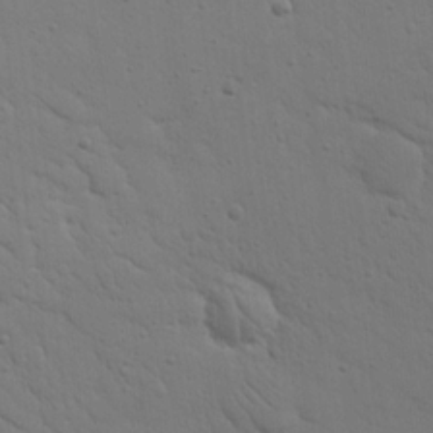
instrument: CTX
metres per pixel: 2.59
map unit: Nhu
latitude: 18.2522
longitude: -78.6491
